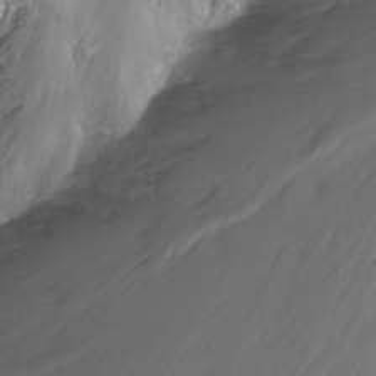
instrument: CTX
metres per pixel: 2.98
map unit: Nhu
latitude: -13.0298
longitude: -63.5938
